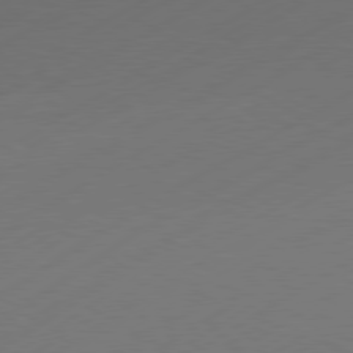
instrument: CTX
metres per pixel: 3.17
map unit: Hpe
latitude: -80.7274
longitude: 15.5210
